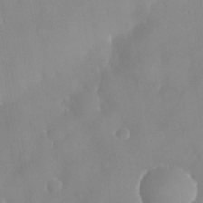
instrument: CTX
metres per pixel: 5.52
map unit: eHh
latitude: 31.6505
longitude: -58.9514
